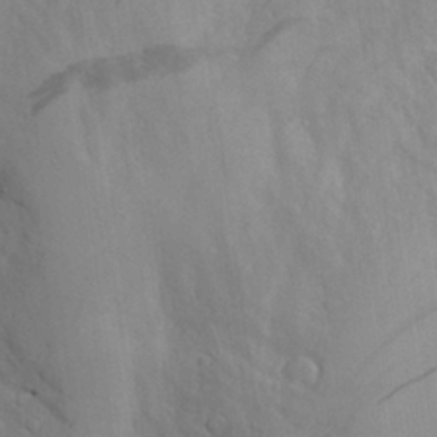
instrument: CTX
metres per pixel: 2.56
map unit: Aa
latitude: 26.4034
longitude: -132.0255
